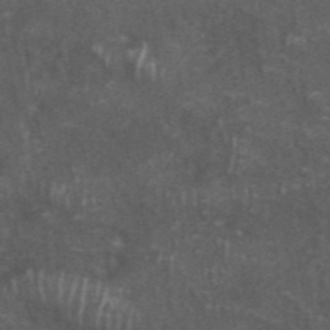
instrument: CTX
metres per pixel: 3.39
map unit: ANa
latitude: 46.1011
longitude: 27.2187
